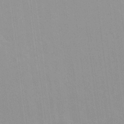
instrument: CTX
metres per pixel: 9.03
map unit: HNhu
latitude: 6.3845
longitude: -2.0822
